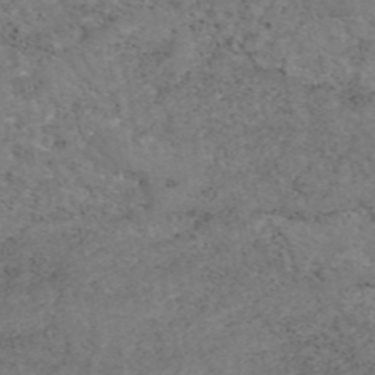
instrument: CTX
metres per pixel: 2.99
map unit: eAb
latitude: 47.5749
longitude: 116.1038
